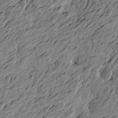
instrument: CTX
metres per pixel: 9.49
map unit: Htu
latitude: -3.9745
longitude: -179.6316
